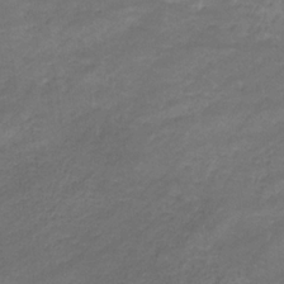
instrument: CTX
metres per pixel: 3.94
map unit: eHb
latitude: -32.9731
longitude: 68.5006
